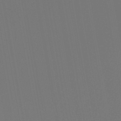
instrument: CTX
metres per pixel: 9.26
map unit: lHb
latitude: -46.8597
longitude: 74.6708
